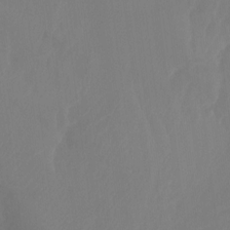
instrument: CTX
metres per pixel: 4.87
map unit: Ht
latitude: -14.9731
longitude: -55.0647
